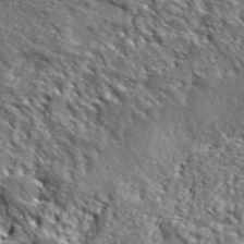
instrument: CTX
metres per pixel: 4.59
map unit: lHvf
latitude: 38.5357
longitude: -87.3104
